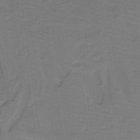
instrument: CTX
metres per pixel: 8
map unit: lHb
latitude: -42.6896
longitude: 53.1998
